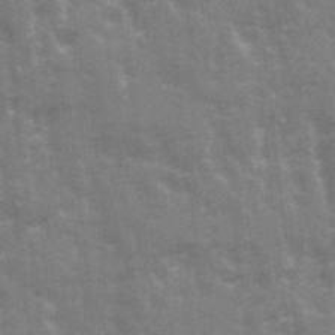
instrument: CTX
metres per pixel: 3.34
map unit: Ave
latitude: 21.5371
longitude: -133.5371
